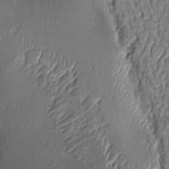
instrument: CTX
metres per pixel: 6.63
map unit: Aa
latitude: 9.3104
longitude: -133.1403
